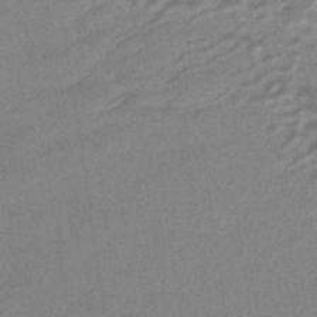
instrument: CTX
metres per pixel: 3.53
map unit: HNhu
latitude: -42.9919
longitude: 90.4062
